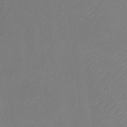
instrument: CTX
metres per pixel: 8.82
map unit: Nhu
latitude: -22.8597
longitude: -71.6127
